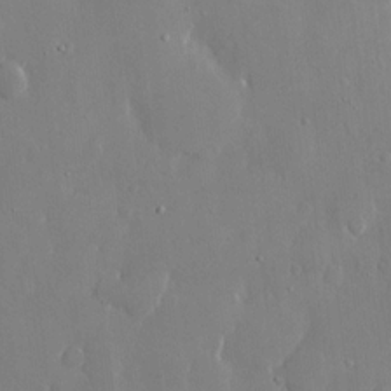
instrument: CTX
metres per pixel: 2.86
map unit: eHh
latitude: 15.0837
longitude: -70.8758
